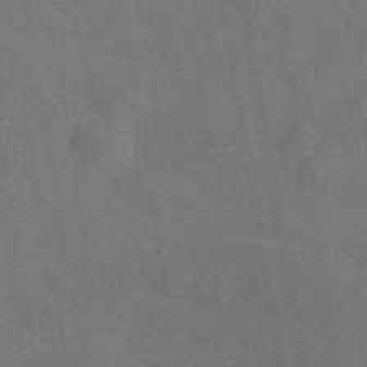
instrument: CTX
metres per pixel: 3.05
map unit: eAb
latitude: 46.9703
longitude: 109.2943
